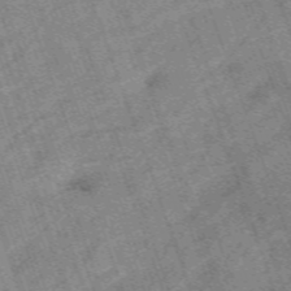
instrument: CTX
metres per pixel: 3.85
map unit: HNb
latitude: -53.8611
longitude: -48.4223
